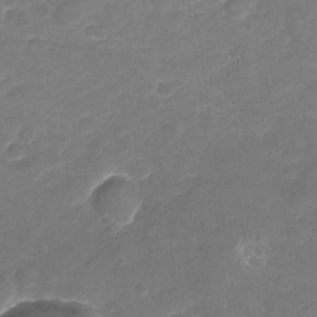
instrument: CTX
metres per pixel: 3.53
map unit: Nhu
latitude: -17.5777
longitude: -56.8002
